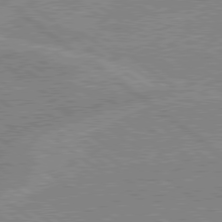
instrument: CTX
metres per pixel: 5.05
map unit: lApd
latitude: 78.9892
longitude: -156.9324
